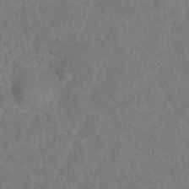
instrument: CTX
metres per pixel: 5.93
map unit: Ht
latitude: 14.4412
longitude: -37.2537
